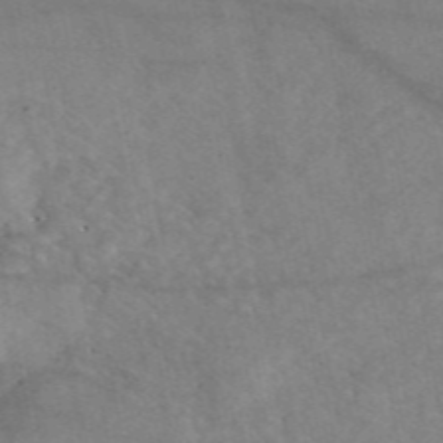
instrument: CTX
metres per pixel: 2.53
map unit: eAb
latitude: 47.9717
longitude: 120.4251
